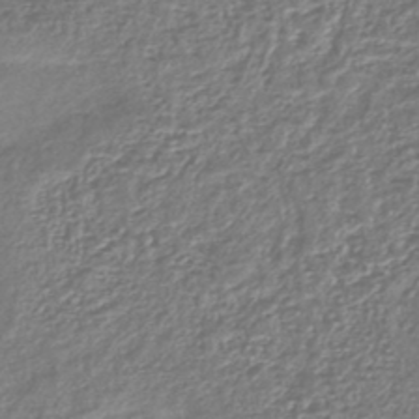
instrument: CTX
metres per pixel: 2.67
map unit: lHb
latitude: -42.6896
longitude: 76.2362
